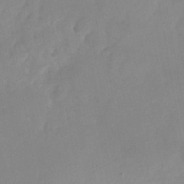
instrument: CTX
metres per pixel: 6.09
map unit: Nhu
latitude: -25.5777
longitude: -70.1011
